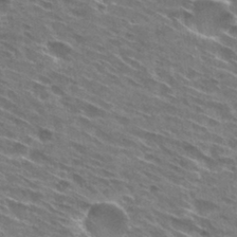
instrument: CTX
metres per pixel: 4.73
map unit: Hto
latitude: 29.5938
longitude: -44.7246
